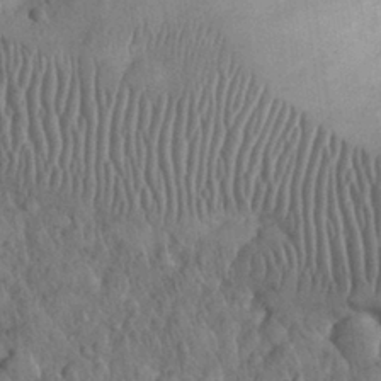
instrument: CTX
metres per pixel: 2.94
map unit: eHh
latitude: 31.3671
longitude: -68.8569
